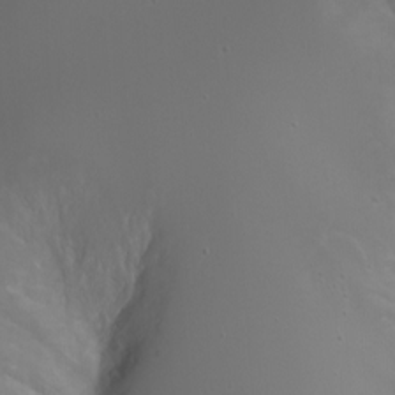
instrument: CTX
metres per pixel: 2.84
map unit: Nhu
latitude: -7.0675
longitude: -75.0647
